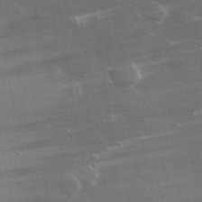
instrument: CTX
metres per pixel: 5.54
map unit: lHvf
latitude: 31.8206
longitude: -89.5938
